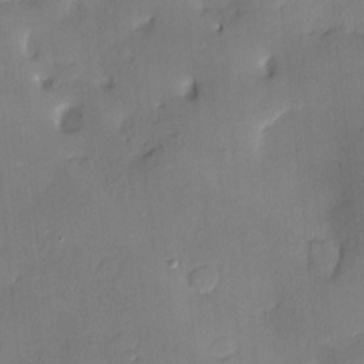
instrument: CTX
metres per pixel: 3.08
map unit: Nve
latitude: -8.3873
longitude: 175.2753
